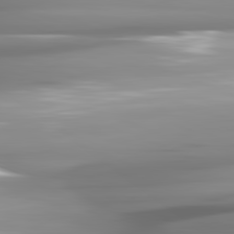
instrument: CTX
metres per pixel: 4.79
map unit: lApd
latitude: 81.8016
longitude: -143.4993
